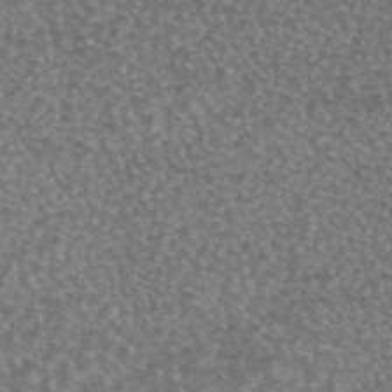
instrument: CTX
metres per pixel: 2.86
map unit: eAb
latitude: 44.9136
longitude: 108.4251
